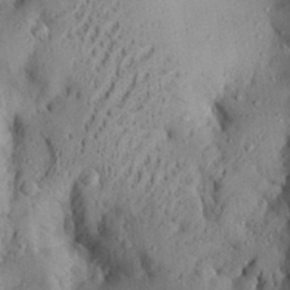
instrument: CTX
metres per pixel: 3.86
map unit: Aa
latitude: 28.2144
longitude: -131.2915
